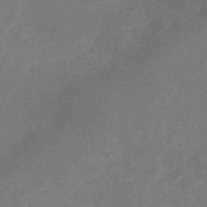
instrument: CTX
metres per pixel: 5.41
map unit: eHb
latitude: -34.5007
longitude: 75.1620
